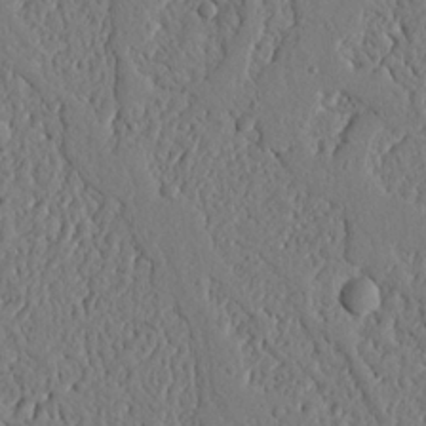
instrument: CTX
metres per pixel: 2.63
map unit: Nhu
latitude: 20.3468
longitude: -78.9892
